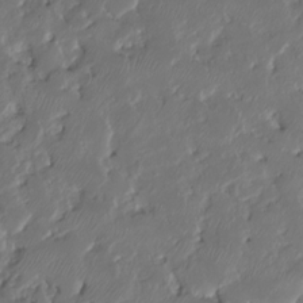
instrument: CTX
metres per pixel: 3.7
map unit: HNhu
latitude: -24.5574
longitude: 51.0108
